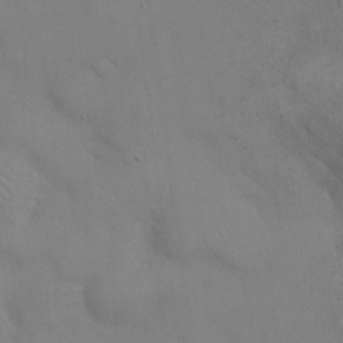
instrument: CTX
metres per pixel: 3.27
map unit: eHh
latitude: 21.9528
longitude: -61.5560
